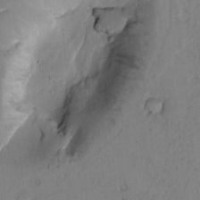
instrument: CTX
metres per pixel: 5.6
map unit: Htu
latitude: -0.6708
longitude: 170.0283
